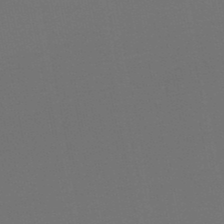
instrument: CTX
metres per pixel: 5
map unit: HNb
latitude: -47.8422
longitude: 56.1228
